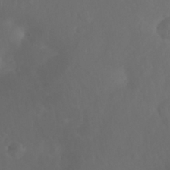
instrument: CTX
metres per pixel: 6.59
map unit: Nhu
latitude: 27.6883
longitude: -65.0647
